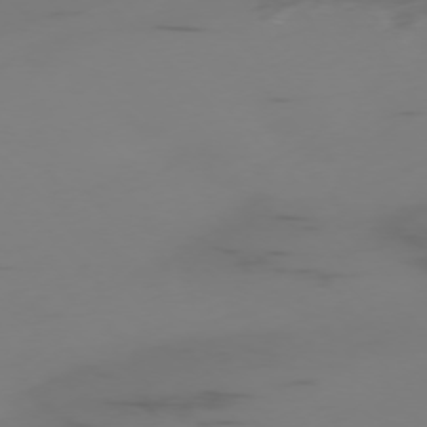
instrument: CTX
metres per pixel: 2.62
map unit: Ap
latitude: -76.1039
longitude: -65.7827
